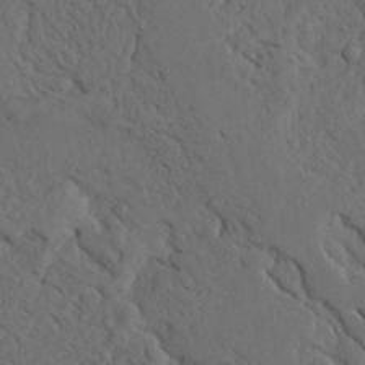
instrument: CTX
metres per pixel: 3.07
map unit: Ave
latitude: 23.4615
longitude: -132.0822
